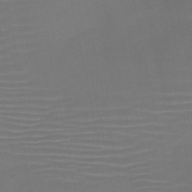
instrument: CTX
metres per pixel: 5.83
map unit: HNb
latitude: -51.0486
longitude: -46.9325
